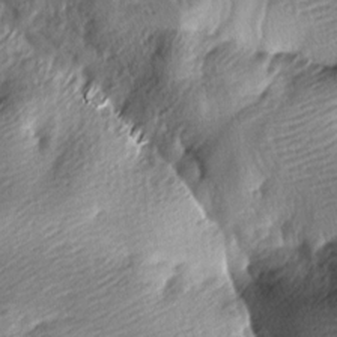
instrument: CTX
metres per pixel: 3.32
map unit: lAa
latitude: -9.1620
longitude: -126.4790
